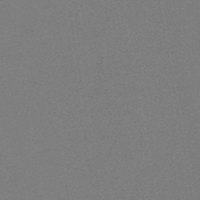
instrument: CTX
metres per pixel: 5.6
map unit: HNb
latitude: -45.8045
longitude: -40.0444
